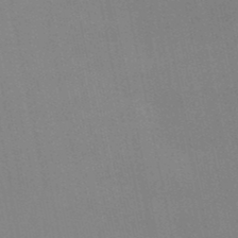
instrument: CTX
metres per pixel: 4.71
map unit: lHb
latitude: -49.3888
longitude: 70.5007
